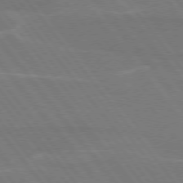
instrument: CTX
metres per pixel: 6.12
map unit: lApd
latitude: 75.1403
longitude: -67.8772
